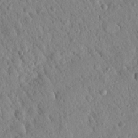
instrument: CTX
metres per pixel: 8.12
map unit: Nhu
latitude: 21.3482
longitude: -77.6505
